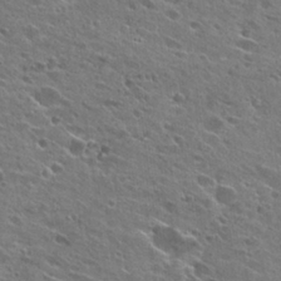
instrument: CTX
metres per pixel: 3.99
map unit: Hto
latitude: 26.6869
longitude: -44.4223
